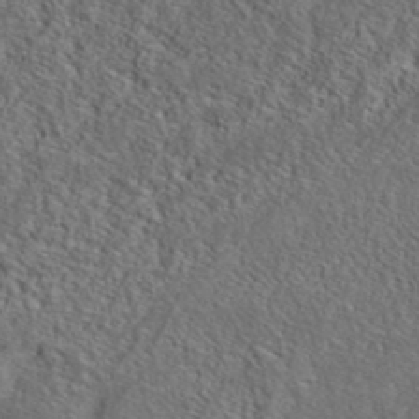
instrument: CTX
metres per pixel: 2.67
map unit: eAb
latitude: 39.7072
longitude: 112.7274
